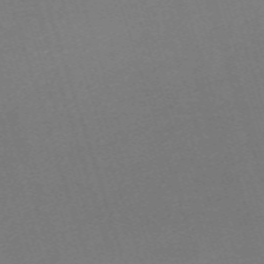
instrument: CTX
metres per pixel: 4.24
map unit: eHh
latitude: -61.8044
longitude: 49.8612
